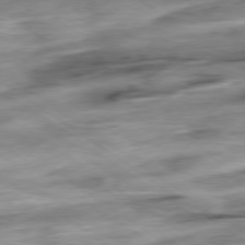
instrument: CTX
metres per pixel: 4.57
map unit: Hpe
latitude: -79.1242
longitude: -17.3860
